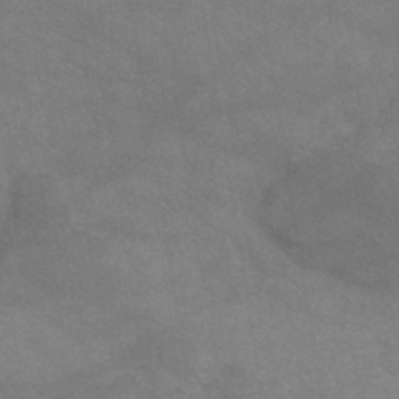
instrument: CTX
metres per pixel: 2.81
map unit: HNb
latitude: -45.3132
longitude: -37.3482
